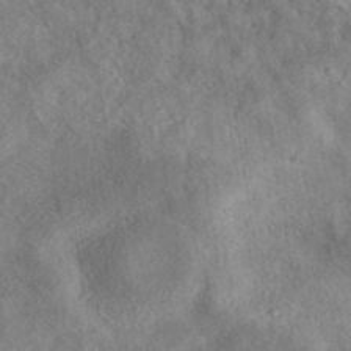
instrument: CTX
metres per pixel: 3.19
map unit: eAb
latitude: 39.0836
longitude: 112.7463
